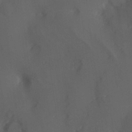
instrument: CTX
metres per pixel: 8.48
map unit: Hve
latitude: 13.0081
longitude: -90.0444
